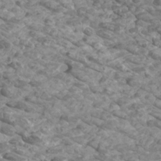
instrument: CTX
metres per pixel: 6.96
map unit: Htu
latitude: 2.5357
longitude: -20.2523
